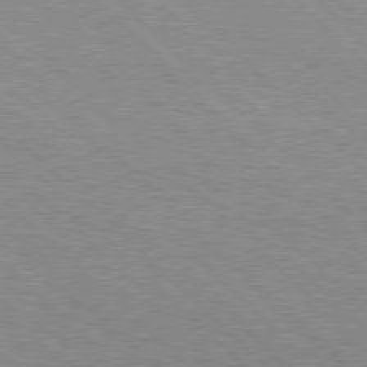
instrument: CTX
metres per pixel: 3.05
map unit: Hpe
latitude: 77.5560
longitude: -153.1970
